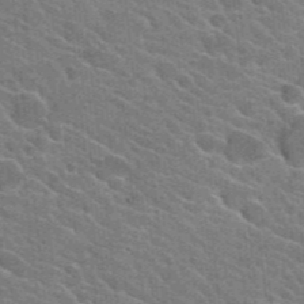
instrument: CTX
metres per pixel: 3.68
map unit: Hto
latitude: 25.1592
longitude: -36.7435
